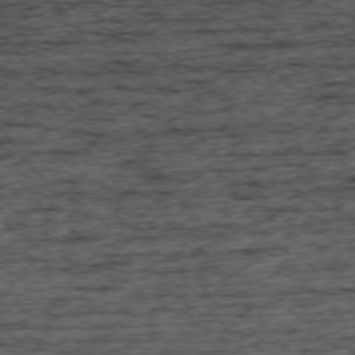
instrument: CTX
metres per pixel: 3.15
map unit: Ap
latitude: -75.1432
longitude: -92.6301
